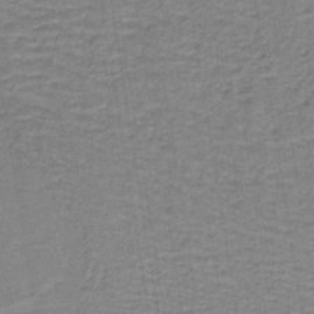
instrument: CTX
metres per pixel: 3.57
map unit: lHb
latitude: -40.0850
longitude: 55.3321
